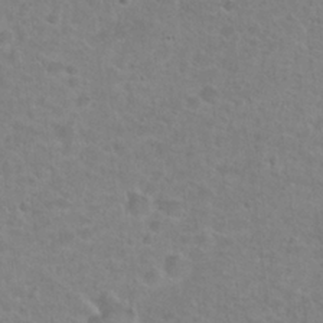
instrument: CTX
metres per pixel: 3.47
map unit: Hto
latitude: 25.1592
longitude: -48.6490
